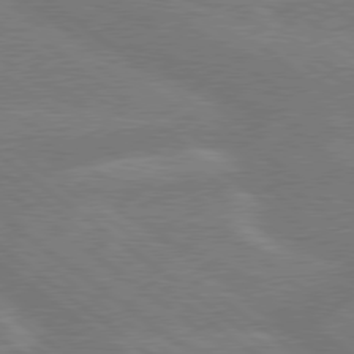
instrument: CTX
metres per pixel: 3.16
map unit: Hpe
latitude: 78.7247
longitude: -153.9717
